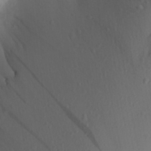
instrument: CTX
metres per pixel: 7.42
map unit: Aa
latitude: 26.8569
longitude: -147.5183
